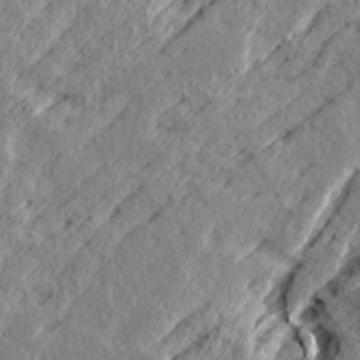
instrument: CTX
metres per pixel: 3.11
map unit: Ave
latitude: 16.4034
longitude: -138.1389
